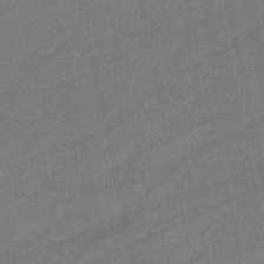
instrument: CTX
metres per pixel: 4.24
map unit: HNb
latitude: -51.7478
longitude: -42.0255
